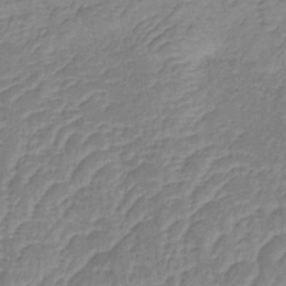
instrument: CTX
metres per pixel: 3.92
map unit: lHb
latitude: -35.0108
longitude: 72.6329
